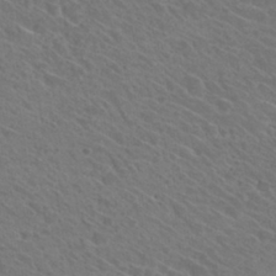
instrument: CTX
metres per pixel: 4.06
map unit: Hto
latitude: 31.1026
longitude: -47.0459
